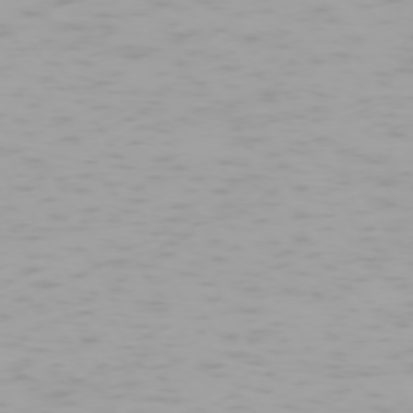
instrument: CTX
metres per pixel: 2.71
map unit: Hpe
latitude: -74.1228
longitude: 4.5762
